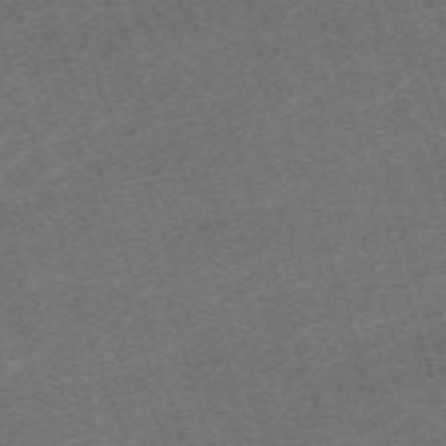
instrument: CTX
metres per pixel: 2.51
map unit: eHh
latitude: -63.9556
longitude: 49.9556
